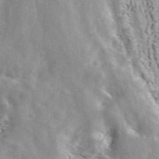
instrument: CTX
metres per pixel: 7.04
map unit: ANa
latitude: 44.1011
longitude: 47.4643
